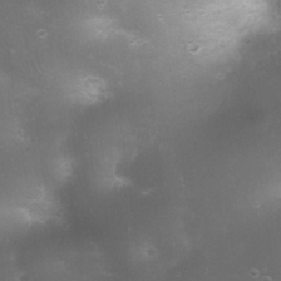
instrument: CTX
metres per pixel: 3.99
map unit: Nhu
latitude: 28.9702
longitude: -66.1199
